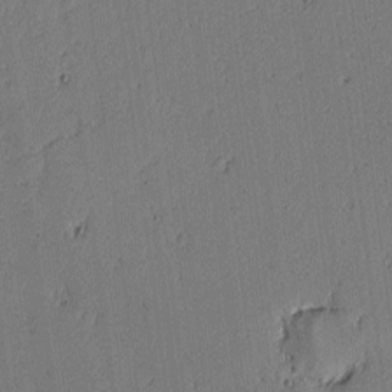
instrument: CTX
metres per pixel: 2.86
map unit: lAvf
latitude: -1.7289
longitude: -107.1781
